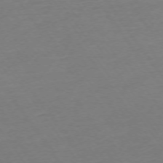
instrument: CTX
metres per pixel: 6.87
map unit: Ap
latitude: -74.3496
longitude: -85.1592
